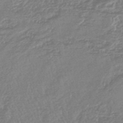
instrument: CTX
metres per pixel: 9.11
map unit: lHb
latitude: -44.6141
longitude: 79.7099
